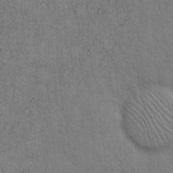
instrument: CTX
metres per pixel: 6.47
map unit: Hto
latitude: 13.0459
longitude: -56.9513
